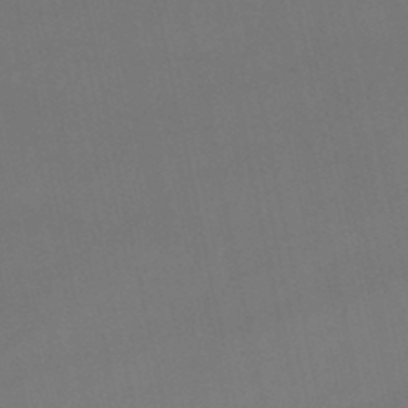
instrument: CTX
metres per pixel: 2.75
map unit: lHb
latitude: -46.8030
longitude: 66.7463
